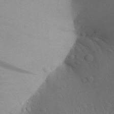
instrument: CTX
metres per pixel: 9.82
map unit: Aa
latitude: 27.9150
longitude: -147.8962
